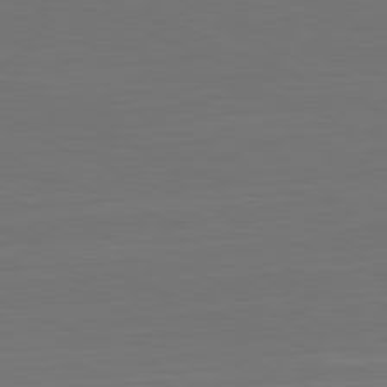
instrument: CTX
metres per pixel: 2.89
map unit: Hpe
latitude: -81.7478
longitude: 20.9163
